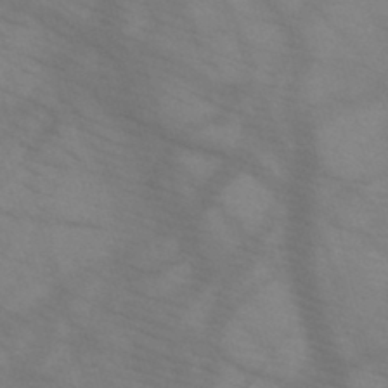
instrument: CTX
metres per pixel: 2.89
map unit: HNb
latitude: -45.5588
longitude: -41.4237
